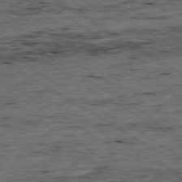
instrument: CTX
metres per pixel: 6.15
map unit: Ap
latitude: -79.6533
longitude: -79.7072
